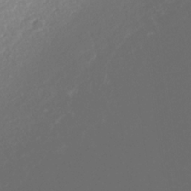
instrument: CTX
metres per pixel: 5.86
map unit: Nhe
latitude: -38.0094
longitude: -88.7813
